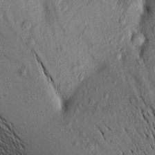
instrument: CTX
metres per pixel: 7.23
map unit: Aa
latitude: 16.2523
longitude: -147.2915
